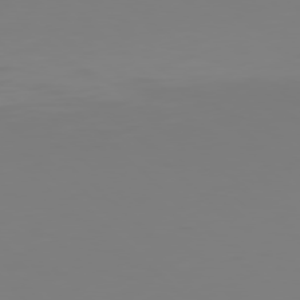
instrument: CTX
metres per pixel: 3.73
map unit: Hpe
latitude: 77.4804
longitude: -136.9892
